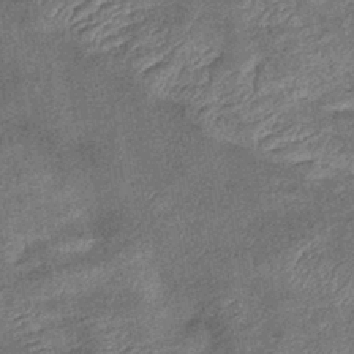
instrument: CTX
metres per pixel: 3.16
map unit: eHb
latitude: -39.3699
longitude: 79.2754
